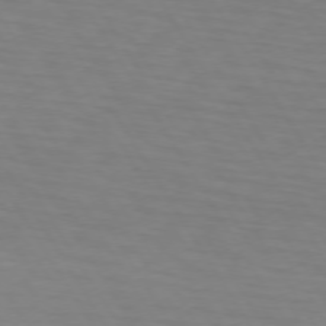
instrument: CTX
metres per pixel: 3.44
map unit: lApd
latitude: 73.2537
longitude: -75.0647
